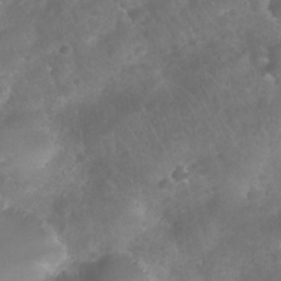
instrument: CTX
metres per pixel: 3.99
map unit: Nhu
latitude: 27.7828
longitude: -63.7072
